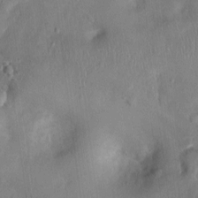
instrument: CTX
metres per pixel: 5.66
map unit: Nhu
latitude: 0.9702
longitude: -15.0270
